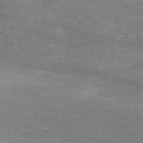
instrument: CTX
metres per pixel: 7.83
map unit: HNb
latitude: -52.7463
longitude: -38.9325
